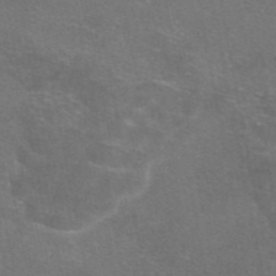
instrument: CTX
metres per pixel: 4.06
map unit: eAb
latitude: 46.7058
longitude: 105.9178
